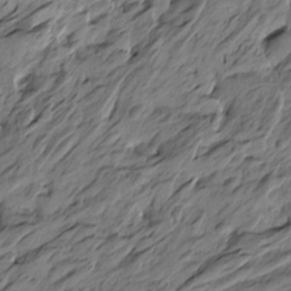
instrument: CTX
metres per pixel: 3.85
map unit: Htu
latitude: -5.6344
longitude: -178.4601
